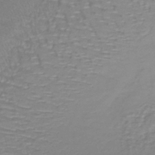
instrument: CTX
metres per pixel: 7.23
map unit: lHb
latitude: -40.8030
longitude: 65.3510
